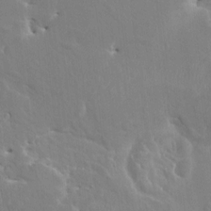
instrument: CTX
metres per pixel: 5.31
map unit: HNhu
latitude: 5.0836
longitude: 4.1039
